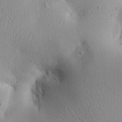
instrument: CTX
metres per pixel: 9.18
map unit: Aa
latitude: 20.2334
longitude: -148.4223
